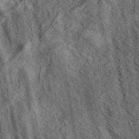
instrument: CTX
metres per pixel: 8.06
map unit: eAb
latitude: 36.5546
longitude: 107.7289
